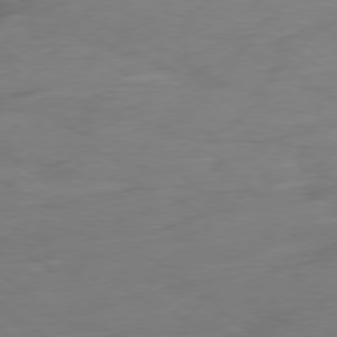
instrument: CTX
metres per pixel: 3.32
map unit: Ap
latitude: -78.7463
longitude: -77.8583
